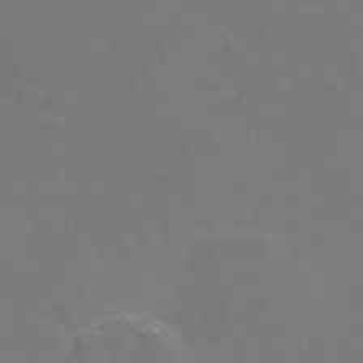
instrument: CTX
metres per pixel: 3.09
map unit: Nve
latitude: -56.9541
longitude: 52.5762
